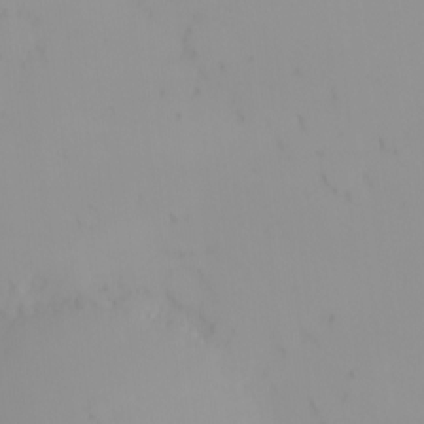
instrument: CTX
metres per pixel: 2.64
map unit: eHh
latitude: -1.3132
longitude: 20.1605
